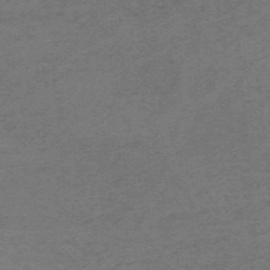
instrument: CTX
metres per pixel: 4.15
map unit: HNb
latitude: -55.4266
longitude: -46.0255
